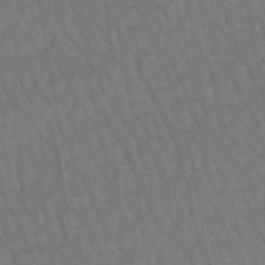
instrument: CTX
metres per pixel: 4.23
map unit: eHb
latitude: -46.6140
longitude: 80.6141
